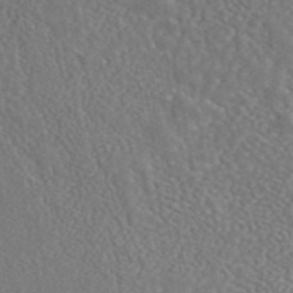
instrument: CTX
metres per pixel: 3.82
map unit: eAb
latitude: 42.6491
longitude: 106.2362
